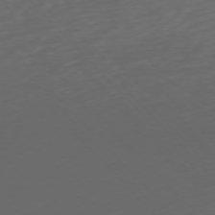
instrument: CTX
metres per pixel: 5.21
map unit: Ap
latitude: -76.7463
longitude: -79.1970
